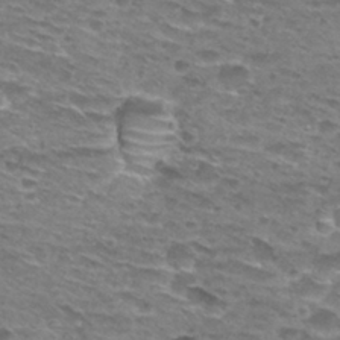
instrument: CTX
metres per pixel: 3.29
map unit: Hto
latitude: 28.8191
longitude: -47.7828
